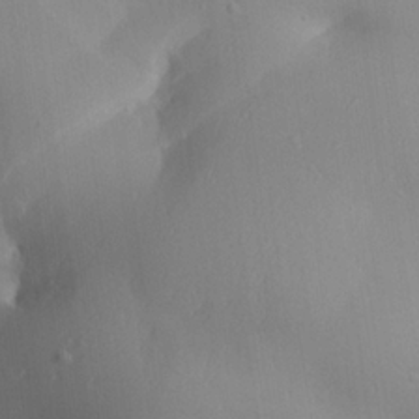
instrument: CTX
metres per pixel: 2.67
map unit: Aa
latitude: 24.4790
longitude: -136.4790
